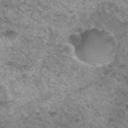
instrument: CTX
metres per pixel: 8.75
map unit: Hto
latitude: 34.3089
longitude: -49.2348
